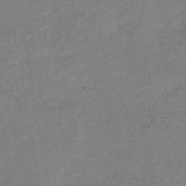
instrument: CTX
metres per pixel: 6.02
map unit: eHb
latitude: -40.9919
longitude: 79.8044
